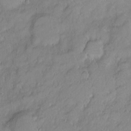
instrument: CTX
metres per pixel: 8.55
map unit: Ht
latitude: -5.7855
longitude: -20.6491
